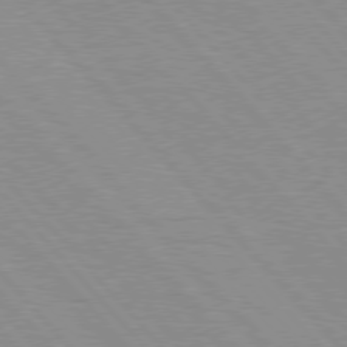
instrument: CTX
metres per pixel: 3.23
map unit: Hpe
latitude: 76.1011
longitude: -126.3656
